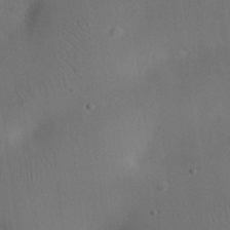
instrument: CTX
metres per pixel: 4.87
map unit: eHh
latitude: 25.7071
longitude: -69.0081
